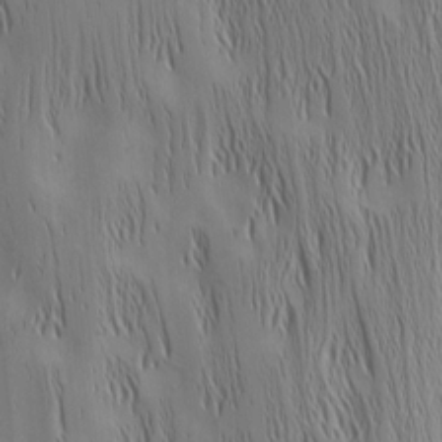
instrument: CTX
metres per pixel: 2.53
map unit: Nhu
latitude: -5.5021
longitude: -151.8016
